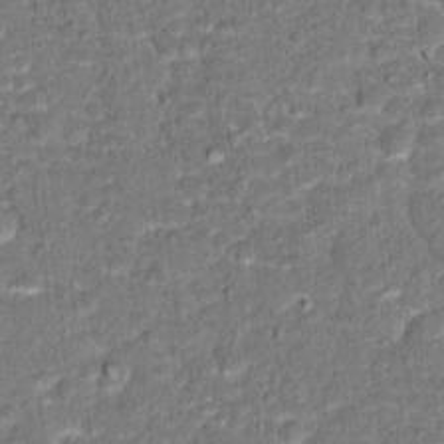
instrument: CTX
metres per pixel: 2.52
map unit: Hto
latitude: 15.5749
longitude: -38.6490
